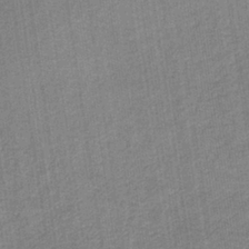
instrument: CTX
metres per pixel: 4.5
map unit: HNb
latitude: -36.7841
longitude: 51.6344
